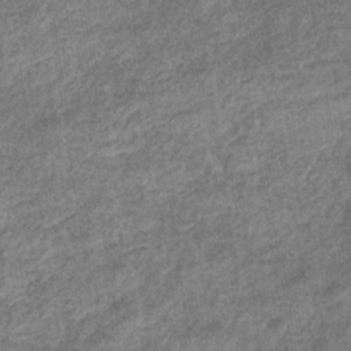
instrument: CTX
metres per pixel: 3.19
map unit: eHb
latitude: -34.7841
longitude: 77.7478
